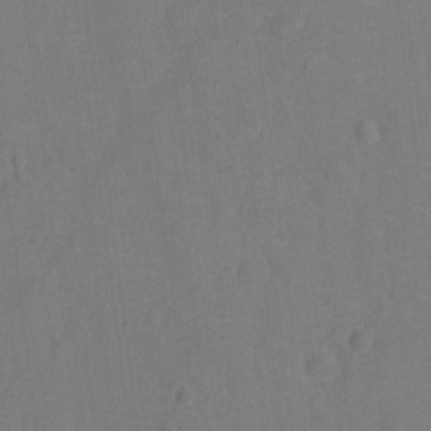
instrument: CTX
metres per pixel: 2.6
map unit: Ht
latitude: -12.0472
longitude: -24.7435
